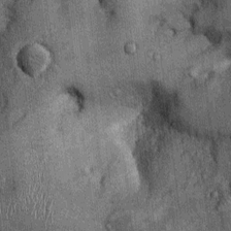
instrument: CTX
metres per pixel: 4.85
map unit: Ht
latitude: -2.7085
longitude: -12.7624
